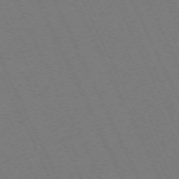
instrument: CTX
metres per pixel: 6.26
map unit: Hpe
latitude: -71.4832
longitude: 12.6896
